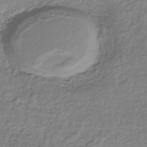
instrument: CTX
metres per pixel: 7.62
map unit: lHb
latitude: -35.1998
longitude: 63.2187
